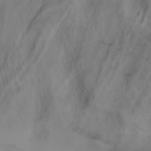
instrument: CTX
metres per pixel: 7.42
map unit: Hto
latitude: -7.3698
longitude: -50.6490
